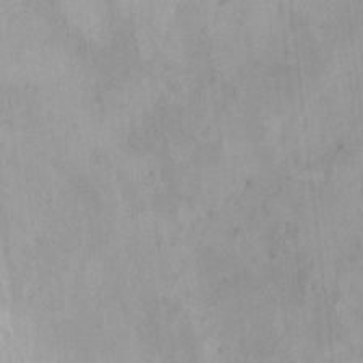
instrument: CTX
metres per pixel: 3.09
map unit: HNhu
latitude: 5.4237
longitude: 3.8611
